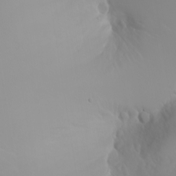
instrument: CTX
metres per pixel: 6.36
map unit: Nhu
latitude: -6.6518
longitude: -88.3846
